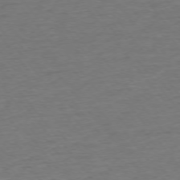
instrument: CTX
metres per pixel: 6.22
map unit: Ap
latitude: -75.6722
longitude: -84.5546
